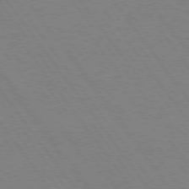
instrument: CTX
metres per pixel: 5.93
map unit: Hpe
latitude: 74.5924
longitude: -137.4805
